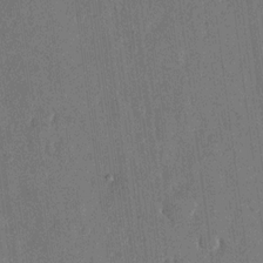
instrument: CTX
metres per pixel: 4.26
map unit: eHh
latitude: 14.0633
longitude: -68.7624
